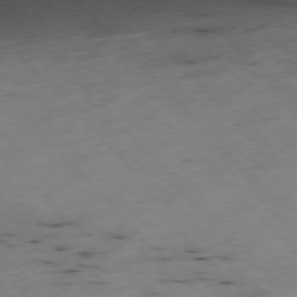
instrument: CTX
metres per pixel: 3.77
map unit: Ap
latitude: -77.0109
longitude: -60.5734
